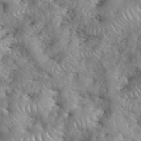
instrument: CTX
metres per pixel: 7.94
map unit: eHh
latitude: 40.2522
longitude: -56.7435
